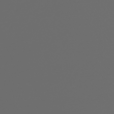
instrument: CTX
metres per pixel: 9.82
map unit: HNhu
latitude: -39.8045
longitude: 100.5006
